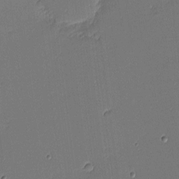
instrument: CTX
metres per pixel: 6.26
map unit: eHh
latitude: -3.6910
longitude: -81.9150
